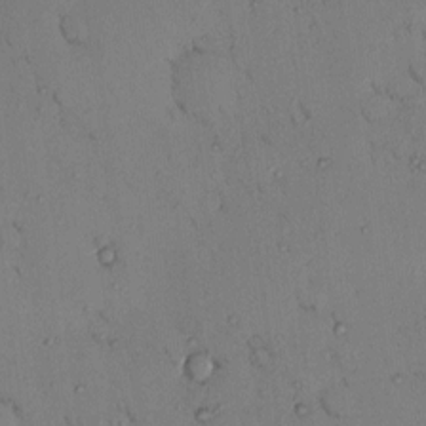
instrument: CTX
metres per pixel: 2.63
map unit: eHh
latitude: 0.2900
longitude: 16.8597
